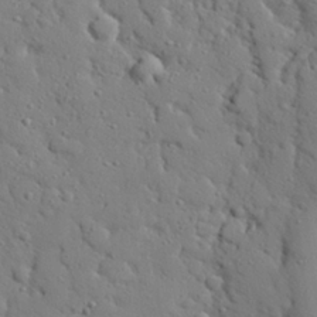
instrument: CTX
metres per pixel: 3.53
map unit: eHh
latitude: 26.5924
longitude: -78.3468
